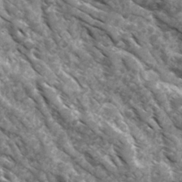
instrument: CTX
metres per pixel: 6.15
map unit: Ave
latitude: 17.4426
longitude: -132.0822
